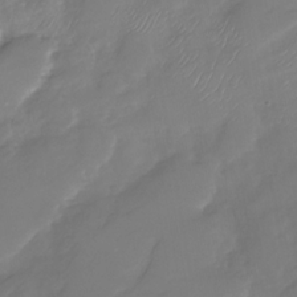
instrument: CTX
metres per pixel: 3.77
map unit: Nhu
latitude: -30.1606
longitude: -63.8017
